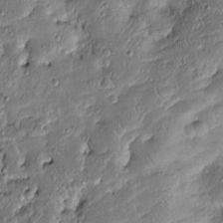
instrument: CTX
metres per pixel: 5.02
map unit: Htu
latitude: -7.1620
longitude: 157.1431
